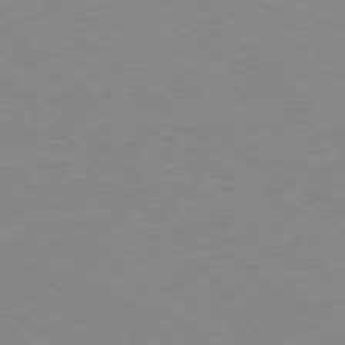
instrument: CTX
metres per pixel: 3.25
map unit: Ap
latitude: -77.5966
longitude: -92.6490
